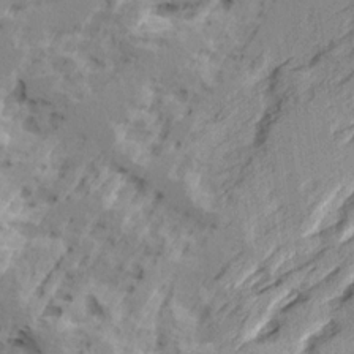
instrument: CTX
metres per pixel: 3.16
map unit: Ave
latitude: 15.8584
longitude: -137.6316
